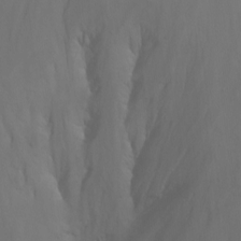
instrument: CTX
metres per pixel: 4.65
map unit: Nhu
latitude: -8.8219
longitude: -51.9528
